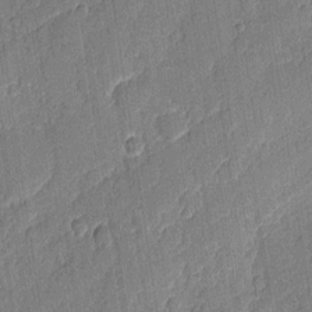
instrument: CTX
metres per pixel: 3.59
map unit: eHh
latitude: 6.0633
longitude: -75.5749
